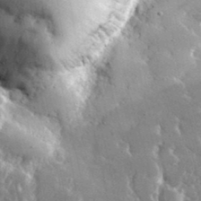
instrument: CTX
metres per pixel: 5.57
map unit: lHvf
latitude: 31.6505
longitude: -91.1025
